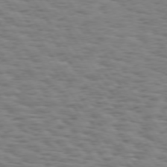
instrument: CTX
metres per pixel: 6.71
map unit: Hpe
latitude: 73.9717
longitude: -132.3845
